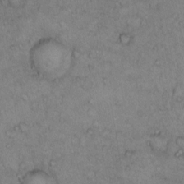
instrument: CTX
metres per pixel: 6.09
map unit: Hto
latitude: 10.4412
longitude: -58.4034
